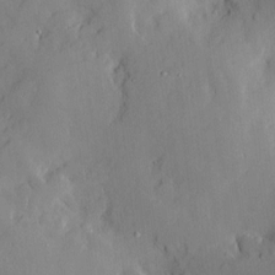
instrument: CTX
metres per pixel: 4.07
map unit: Nve
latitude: -7.7666
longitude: 175.7666
